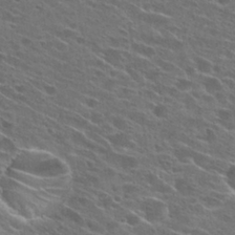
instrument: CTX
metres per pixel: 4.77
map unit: Hto
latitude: 26.7624
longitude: -44.8758
